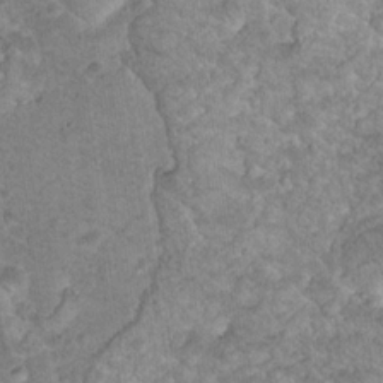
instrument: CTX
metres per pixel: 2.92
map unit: Nhu
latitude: 17.1970
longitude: -31.2726
